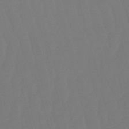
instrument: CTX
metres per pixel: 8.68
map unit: eHb
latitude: -50.8030
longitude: 75.7289
